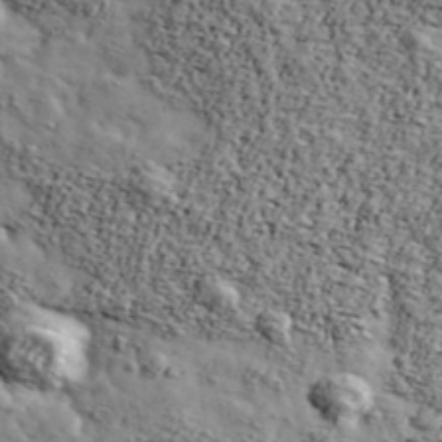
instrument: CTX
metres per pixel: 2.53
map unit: Ave
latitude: 42.9703
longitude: -110.5546
